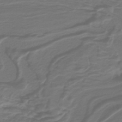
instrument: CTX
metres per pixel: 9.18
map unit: lHb
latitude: -39.8989
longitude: 54.4440
